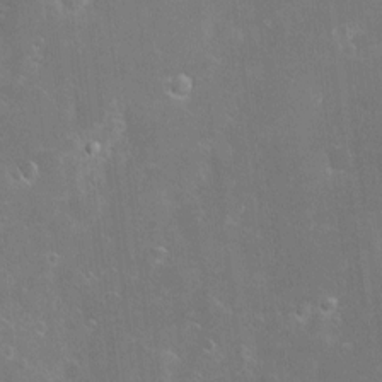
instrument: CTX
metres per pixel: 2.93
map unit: Hve
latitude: -10.8597
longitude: 175.1053
